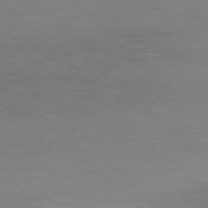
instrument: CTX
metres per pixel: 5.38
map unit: Ap
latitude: -77.7100
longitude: -82.7435
